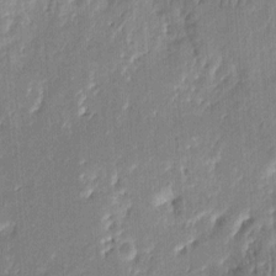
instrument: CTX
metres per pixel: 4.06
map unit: eHh
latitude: 8.5546
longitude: -73.4049
